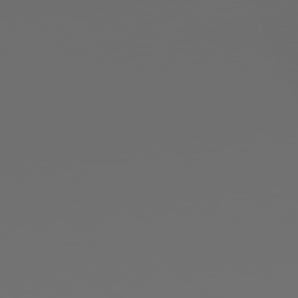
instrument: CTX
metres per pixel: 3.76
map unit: Hpe
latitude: 77.8772
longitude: -176.6868
